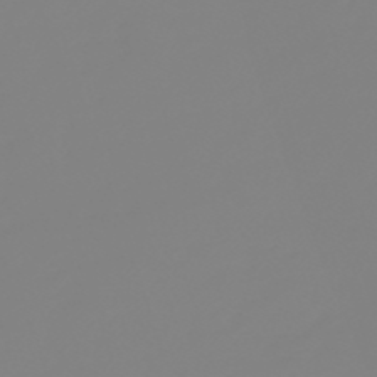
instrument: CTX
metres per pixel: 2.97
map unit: lHb
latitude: -49.1054
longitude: 81.6911
